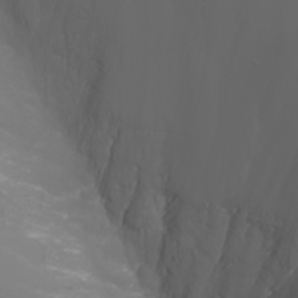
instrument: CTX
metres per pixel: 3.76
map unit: Nhu
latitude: -5.9178
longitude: -88.7058
